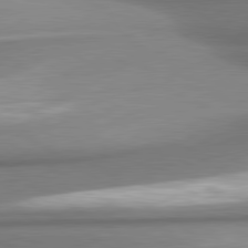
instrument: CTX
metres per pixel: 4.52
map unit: lApd
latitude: 80.6868
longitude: 179.8800
